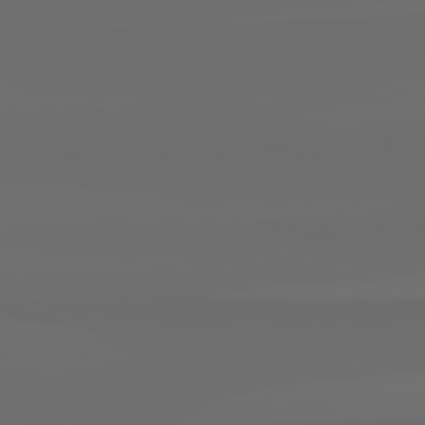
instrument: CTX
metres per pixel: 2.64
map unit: lApd
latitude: 82.3656
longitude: -165.1214
